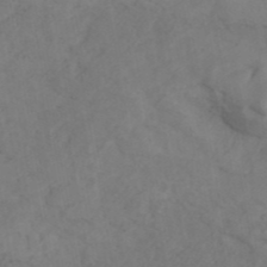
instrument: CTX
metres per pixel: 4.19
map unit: ANa
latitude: 41.5371
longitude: 53.0486
